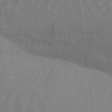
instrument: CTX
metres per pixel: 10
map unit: Aa
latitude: 31.2348
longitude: -139.2537
